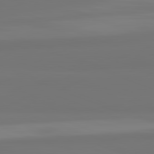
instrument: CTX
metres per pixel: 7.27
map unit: lApd
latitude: 82.1955
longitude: 159.6721
